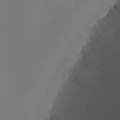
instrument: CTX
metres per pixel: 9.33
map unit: Nhu
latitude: -6.8408
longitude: -94.8758
